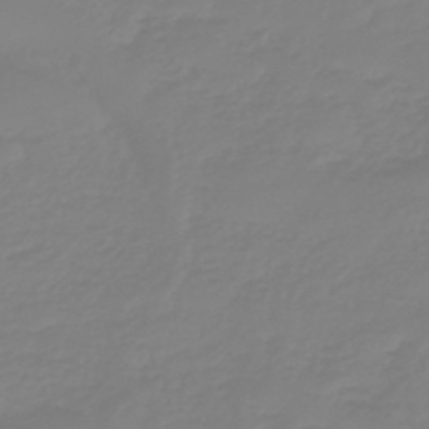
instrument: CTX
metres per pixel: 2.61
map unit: eHb
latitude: -45.8045
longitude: 82.5951
